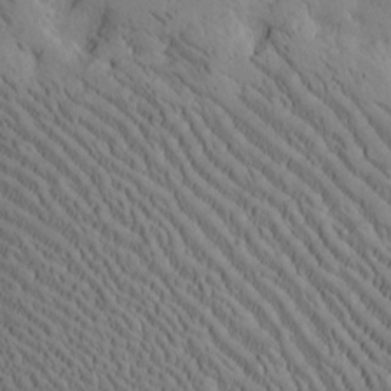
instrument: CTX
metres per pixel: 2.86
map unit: Htu
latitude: -2.6518
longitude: 175.5021
